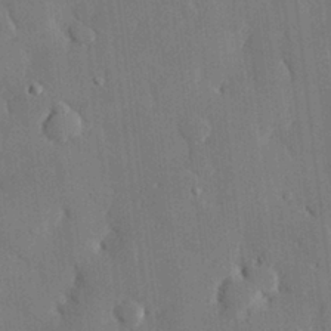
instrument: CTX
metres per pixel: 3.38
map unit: eHh
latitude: 29.0458
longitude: -80.5168
